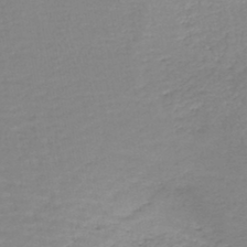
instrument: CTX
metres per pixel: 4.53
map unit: lHb
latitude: -44.1417
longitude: 58.9163
